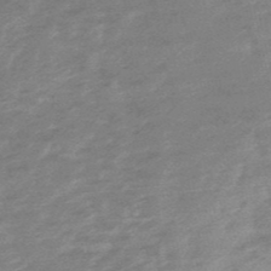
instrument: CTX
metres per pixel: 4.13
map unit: lHb
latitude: -48.4062
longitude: 83.2565
